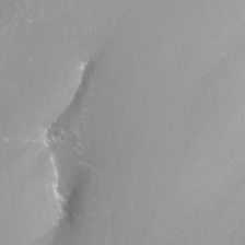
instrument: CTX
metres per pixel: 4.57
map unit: Nhu
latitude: -12.5574
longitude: -67.3292
